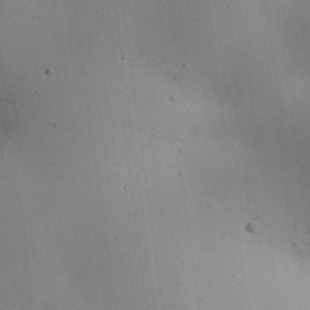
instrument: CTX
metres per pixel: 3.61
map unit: eHh
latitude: 25.5560
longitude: -70.1578
